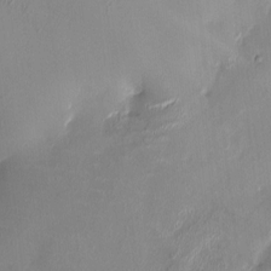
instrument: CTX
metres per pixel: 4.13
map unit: HNhu
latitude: 3.6883
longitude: -5.5371
